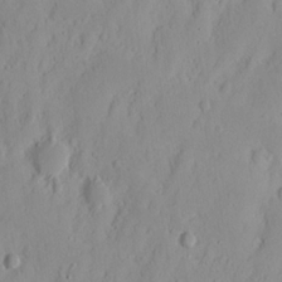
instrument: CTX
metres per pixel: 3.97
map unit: Nhu
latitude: 13.6505
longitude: -72.9892
